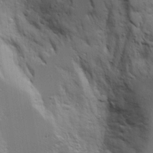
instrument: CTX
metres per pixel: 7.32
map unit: Aa
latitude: 18.6112
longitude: -125.4615
